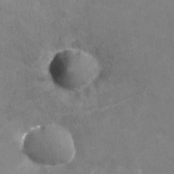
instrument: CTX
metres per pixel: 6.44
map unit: Nhu
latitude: -28.4629
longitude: -75.6505
